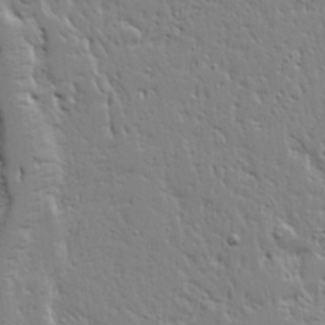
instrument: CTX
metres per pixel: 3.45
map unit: Ave
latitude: 20.6491
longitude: -127.6316
